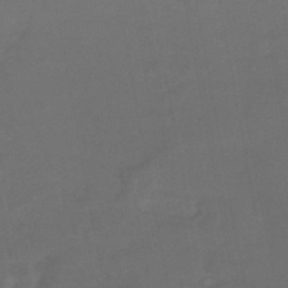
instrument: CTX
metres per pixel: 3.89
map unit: HNhu
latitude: -46.2550
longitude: 92.7085
